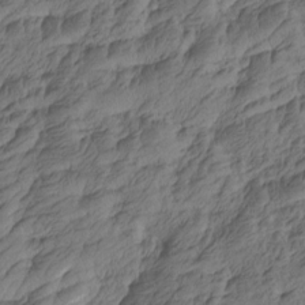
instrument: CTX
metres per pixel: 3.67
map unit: Htu
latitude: -5.3698
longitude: -178.0444
